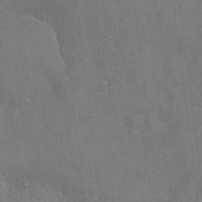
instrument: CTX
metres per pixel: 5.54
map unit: HNhu
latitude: 6.6301
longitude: -0.2900
